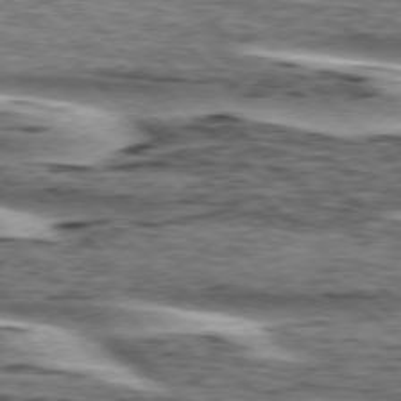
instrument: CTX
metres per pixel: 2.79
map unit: lApd
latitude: 76.4223
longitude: -79.7072
